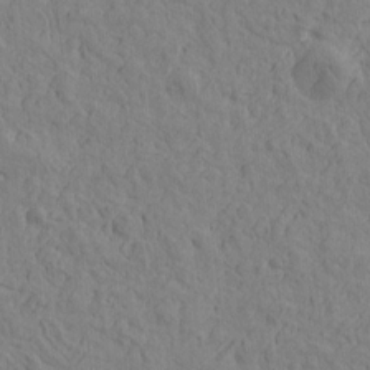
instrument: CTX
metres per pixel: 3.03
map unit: Htu
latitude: -2.4628
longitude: -175.5371
